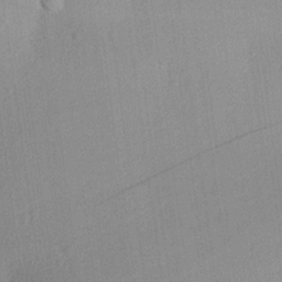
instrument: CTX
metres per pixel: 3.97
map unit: Aa
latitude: 21.4805
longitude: -146.8569
